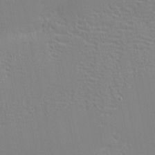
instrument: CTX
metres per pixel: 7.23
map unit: eHh
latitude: -3.2375
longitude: -81.2537
